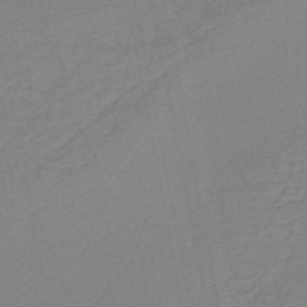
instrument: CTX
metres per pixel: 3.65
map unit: lHb
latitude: -47.4643
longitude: 69.1998
